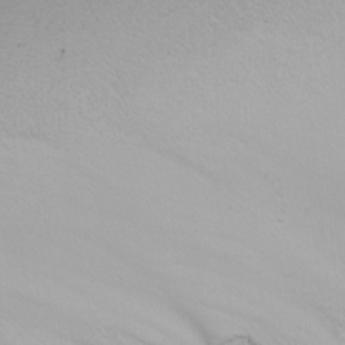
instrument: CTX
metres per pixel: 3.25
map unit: Nhu
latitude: -4.4818
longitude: -90.2711
